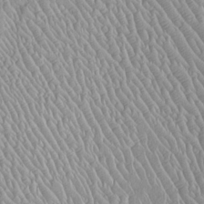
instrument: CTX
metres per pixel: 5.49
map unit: Htu
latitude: -6.5574
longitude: 152.4440
